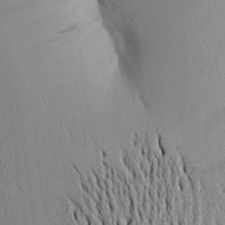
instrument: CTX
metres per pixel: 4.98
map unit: Aa
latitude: 17.1025
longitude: -148.2523
